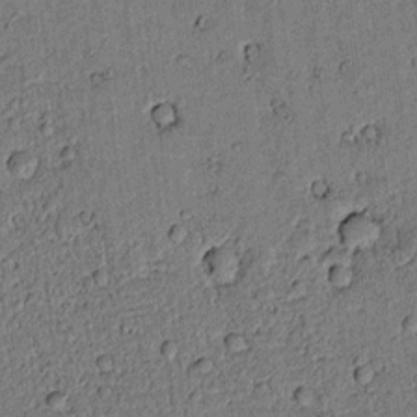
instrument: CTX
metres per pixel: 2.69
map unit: lAvf
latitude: 4.0255
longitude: 168.7085
